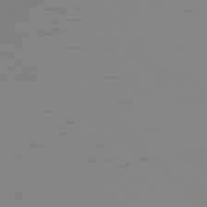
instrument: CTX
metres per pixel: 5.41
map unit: Ap
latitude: -77.2565
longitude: -67.7827
